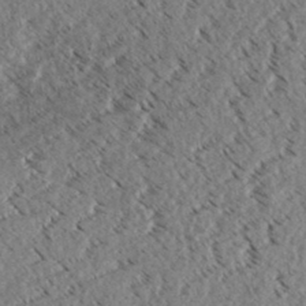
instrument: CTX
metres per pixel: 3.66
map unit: eHh
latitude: 35.4048
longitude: -139.3293
